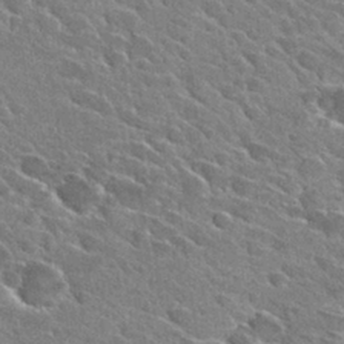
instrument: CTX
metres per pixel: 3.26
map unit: Hto
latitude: 28.7246
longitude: -42.7624
